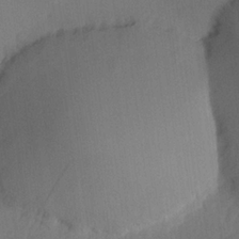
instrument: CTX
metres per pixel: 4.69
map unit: lHvf
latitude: 21.4994
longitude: 141.1242
